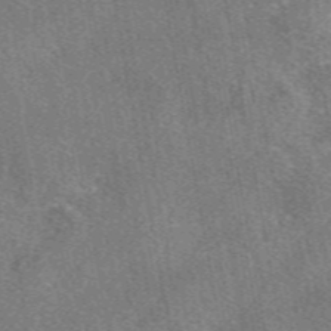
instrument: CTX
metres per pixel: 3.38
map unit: eAb
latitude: 48.2522
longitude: 108.8786
